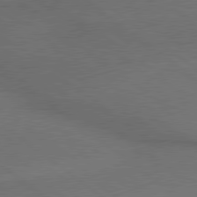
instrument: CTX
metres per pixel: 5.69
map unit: lApd
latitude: 79.5371
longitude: -176.4223
